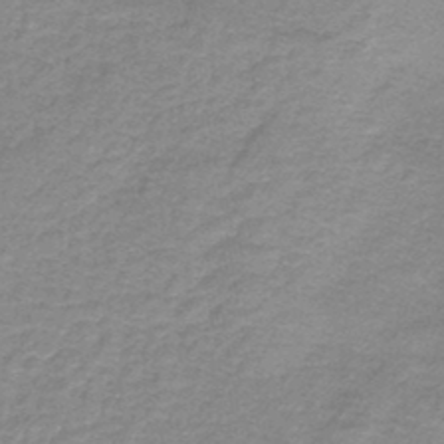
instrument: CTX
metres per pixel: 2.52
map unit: HNb
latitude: -44.3495
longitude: 52.8974
